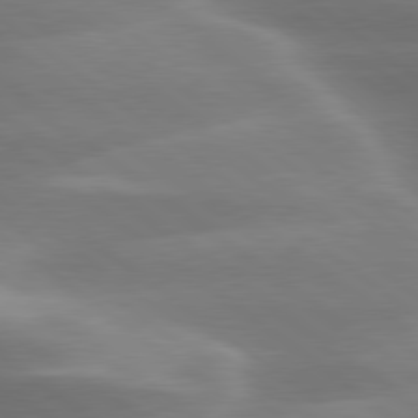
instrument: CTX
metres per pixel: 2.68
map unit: lApd
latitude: 79.8206
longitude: -118.3278
